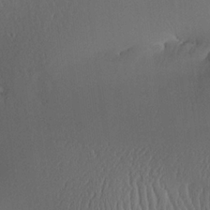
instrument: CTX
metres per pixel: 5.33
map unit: Aa
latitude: 25.4993
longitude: -133.3104
